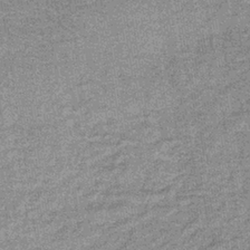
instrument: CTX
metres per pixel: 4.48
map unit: lHb
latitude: -37.1620
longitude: 65.4266
